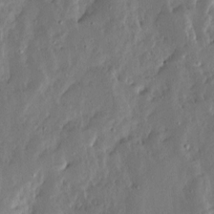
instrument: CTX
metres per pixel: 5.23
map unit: Ave
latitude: 13.3104
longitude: -136.1956
